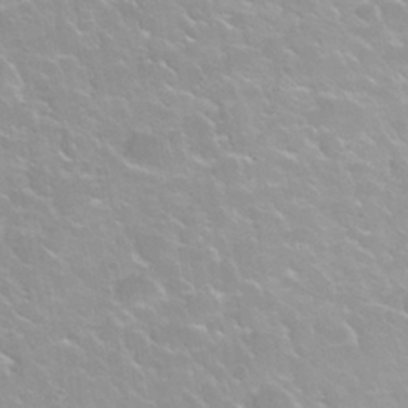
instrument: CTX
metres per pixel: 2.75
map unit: Nhu
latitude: 30.3657
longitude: -54.9514
